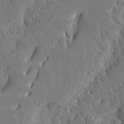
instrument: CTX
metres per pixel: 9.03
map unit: Ave
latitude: 13.5182
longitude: -136.6113
